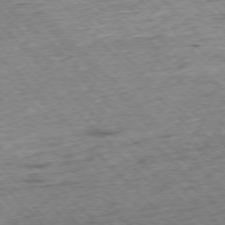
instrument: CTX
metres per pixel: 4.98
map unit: Hpe
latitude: -76.8786
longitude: -15.5372
